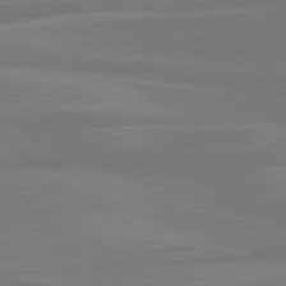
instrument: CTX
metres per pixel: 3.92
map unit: lApd
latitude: 79.7828
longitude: -125.4426
